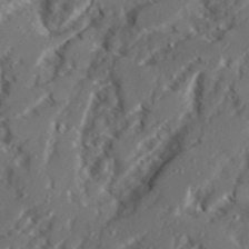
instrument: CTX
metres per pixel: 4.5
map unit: Ave
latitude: 22.7624
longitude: -131.2159
